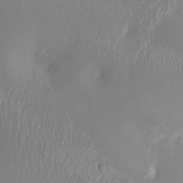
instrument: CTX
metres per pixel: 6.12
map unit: Ht
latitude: -15.1809
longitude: -41.5560
